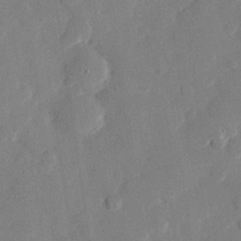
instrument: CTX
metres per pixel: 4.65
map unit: eHh
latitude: 28.5734
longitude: -81.2726
